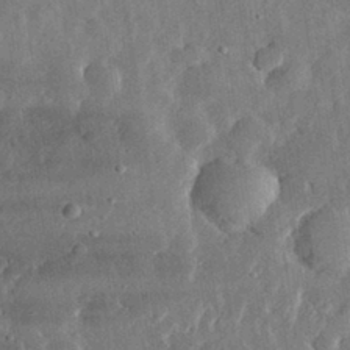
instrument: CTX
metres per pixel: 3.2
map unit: lHvf
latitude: 31.8962
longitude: -89.9339
